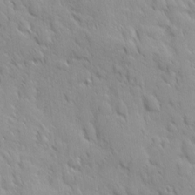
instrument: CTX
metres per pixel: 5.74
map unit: Ave
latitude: 9.8206
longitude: -103.6316
